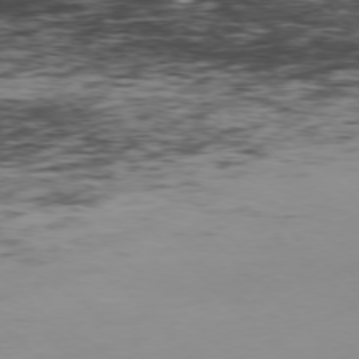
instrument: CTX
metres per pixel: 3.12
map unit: Hpe
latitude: -77.5588
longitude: 11.3321
